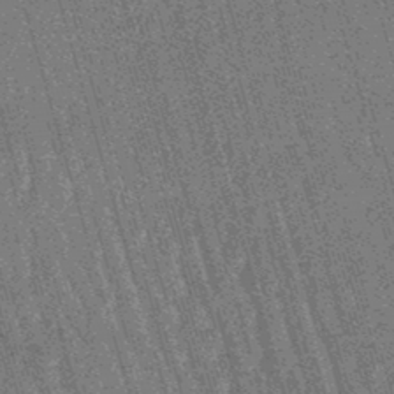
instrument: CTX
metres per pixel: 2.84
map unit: lHb
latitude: -45.7856
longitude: 77.7100
